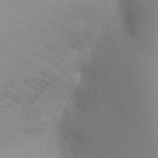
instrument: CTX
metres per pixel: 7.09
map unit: Ht
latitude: -9.2943
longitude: -32.3278
